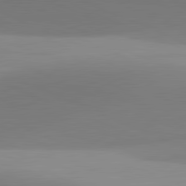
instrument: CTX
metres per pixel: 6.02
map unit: lApd
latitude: 81.7261
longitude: 142.9541
